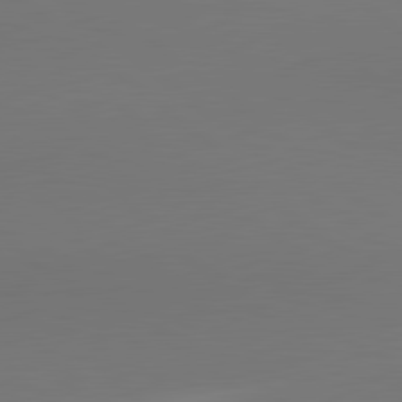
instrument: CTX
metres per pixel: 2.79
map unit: lApd
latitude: 80.6490
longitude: 154.8408
